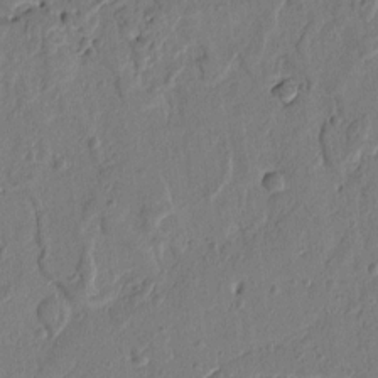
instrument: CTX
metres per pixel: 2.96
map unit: Ht
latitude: 8.8191
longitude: -77.7827
